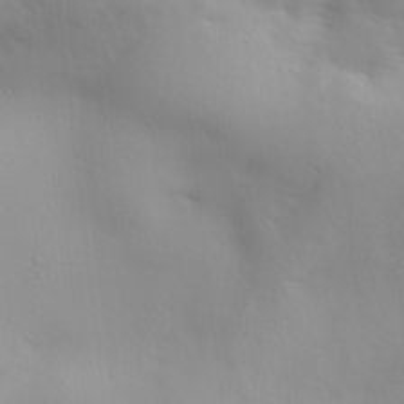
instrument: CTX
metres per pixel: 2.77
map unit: lAa
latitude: 19.7449
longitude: -138.2900
